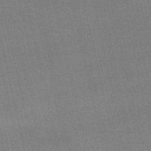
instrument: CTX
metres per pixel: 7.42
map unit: lHb
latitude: -48.8219
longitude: 70.4629
